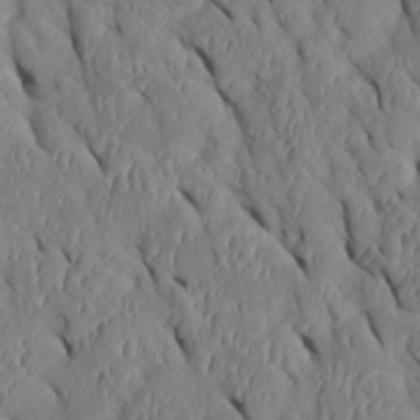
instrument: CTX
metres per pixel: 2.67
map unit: Htu
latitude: 1.0080
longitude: 148.5196
